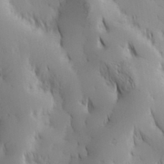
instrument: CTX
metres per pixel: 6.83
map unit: Hve
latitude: 32.7057
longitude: 149.3321
